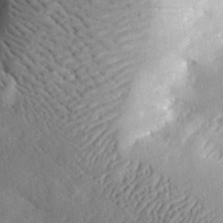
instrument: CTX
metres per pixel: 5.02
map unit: lHvf
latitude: 33.1403
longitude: -85.4615
